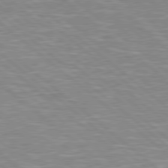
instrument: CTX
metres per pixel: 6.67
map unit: Hpe
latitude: 78.3656
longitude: 179.6155
